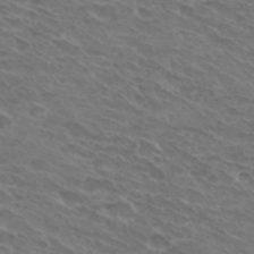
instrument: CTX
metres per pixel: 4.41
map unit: Hto
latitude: 32.1011
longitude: -43.9528
